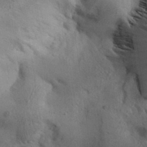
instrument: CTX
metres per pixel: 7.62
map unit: Aa
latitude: 29.8772
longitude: -144.7813
